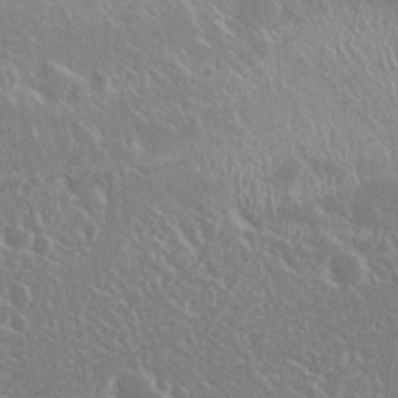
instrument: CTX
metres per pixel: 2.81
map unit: Nhu
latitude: 25.4048
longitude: -59.4049
